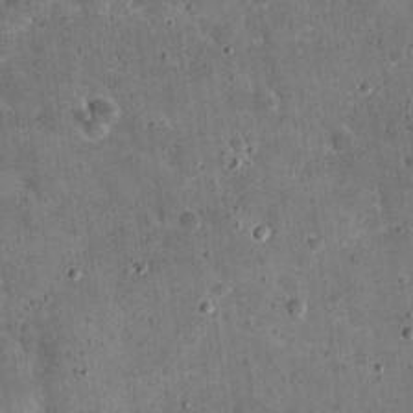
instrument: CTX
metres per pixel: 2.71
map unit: eHh
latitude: 21.3482
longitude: -65.1403
